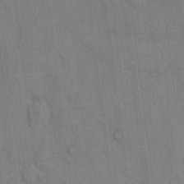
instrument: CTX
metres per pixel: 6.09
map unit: eHh
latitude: 13.8395
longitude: -62.5168
